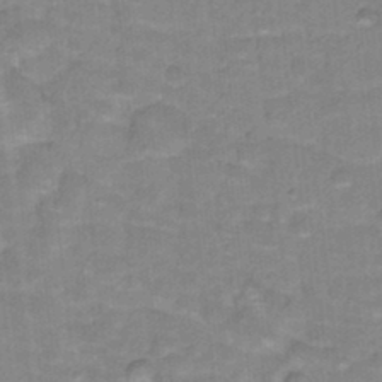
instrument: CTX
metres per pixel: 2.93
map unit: Hto
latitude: 17.6127
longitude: -35.0269
